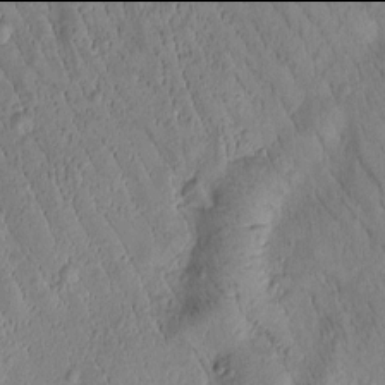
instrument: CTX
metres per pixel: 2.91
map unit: Htu
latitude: -2.0094
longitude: 171.6533
